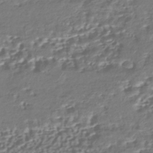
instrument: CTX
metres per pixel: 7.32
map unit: HNhu
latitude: -43.7288
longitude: 107.5588
